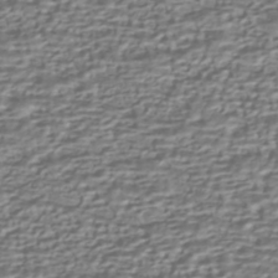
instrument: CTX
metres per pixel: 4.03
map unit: HNhu
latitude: -42.9163
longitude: 100.0849
